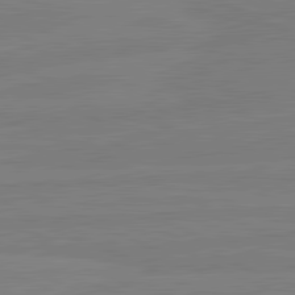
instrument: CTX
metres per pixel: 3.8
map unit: lApd
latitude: 81.6883
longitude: -177.2726
